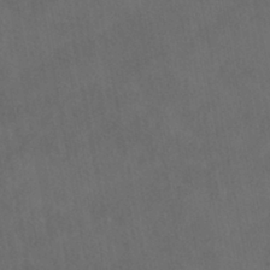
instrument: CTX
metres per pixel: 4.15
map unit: HNhu
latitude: -39.4077
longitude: 97.2943
